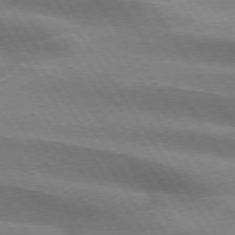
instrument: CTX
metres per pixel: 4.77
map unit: lApd
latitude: 74.4790
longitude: -63.3671
